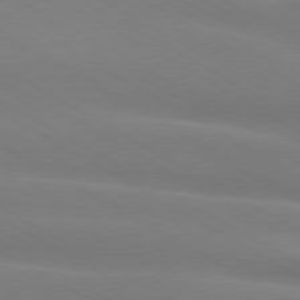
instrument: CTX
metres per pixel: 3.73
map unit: lApd
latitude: 79.9717
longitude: -124.5923
